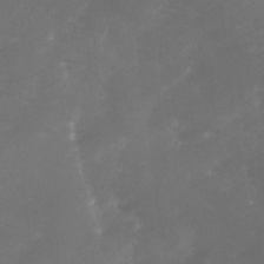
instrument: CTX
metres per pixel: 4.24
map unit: Ave
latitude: 1.4426
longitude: -111.4238
